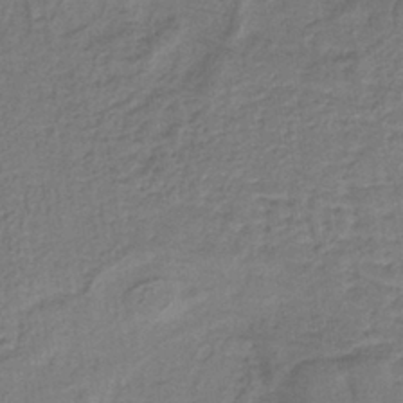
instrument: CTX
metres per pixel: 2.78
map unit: lHb
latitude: -38.5574
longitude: 59.0486
